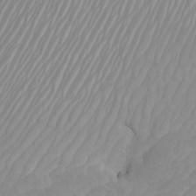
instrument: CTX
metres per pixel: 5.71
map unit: Htu
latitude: -4.1039
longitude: -73.0270
